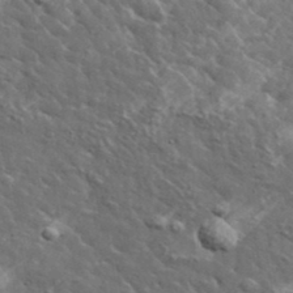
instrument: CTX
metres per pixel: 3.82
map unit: lHvf
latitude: 37.3860
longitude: -90.1200
